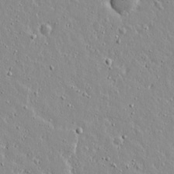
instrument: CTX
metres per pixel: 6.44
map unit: lAvf
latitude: 16.1578
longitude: -128.0255
